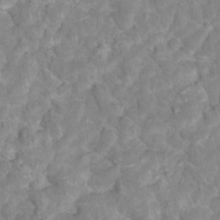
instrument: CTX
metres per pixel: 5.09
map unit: Nhu
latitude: 17.3671
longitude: -31.9339
